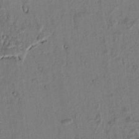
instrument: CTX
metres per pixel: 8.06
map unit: lAvf
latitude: 5.0647
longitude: 169.0297
